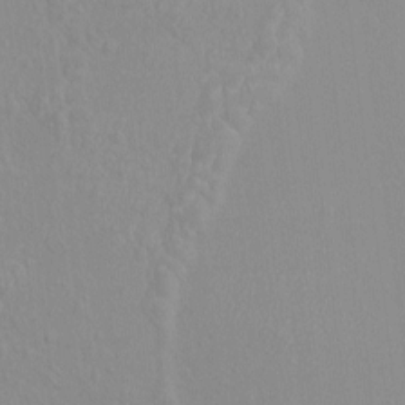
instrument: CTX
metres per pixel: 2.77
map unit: HNhu
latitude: 5.8961
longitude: 2.1983
